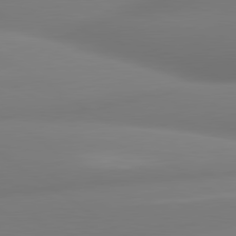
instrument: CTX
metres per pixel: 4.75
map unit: lApd
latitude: 80.6113
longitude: -164.9325
